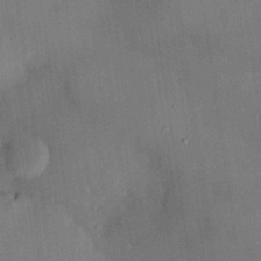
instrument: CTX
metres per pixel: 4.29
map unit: HNhu
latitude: 14.4601
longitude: 11.0487
